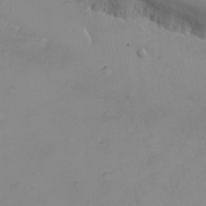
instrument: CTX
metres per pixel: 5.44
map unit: eHh
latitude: -9.8989
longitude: -66.9513
